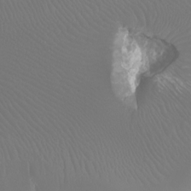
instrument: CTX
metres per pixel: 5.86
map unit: Ht
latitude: -3.6910
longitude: -26.3089
